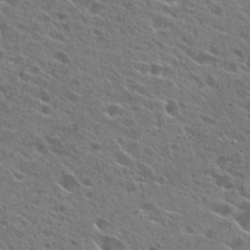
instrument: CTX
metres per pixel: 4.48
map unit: Hto
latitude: 26.2712
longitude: -44.5923
